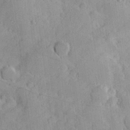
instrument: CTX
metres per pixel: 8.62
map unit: Hve
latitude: 23.8016
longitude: 147.9556
